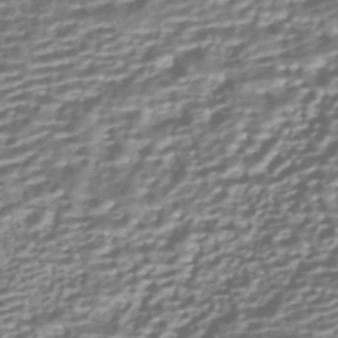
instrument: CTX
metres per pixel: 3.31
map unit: HNhu
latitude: -43.5021
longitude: 99.6533
